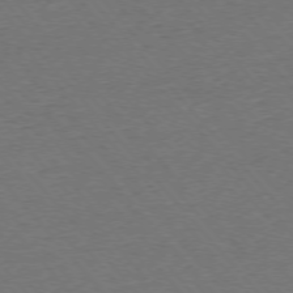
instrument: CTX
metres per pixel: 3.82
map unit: Ap
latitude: -76.1228
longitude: -94.4034
